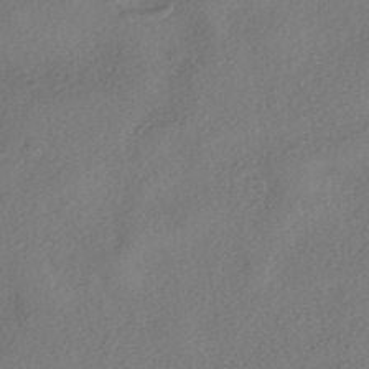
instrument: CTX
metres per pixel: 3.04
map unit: eHh
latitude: -41.7100
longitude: 118.8219
